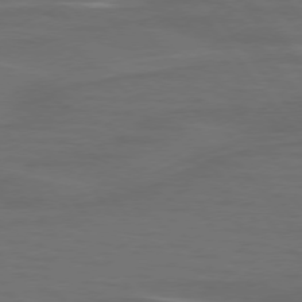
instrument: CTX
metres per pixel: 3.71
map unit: lApd
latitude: 75.5749
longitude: -79.4805
